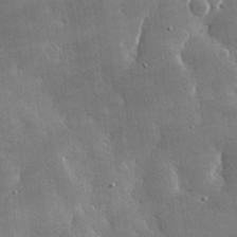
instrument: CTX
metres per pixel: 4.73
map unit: lHvf
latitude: 31.8206
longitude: -92.3278
